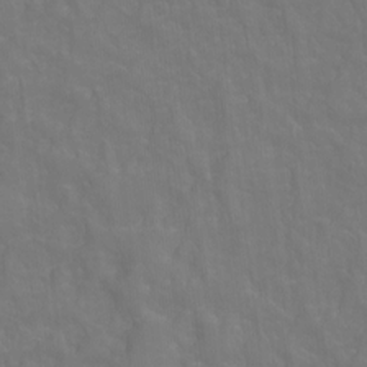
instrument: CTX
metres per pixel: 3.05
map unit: Hto
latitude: -2.6329
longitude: -35.1403
